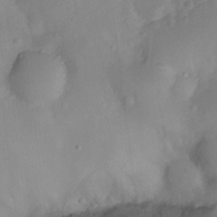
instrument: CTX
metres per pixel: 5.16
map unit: Ht
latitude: -10.1795
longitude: -23.4048
